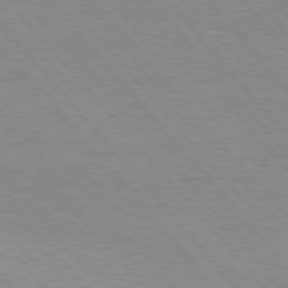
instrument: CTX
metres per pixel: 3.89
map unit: Hpe
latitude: 76.6679
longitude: -153.3293
